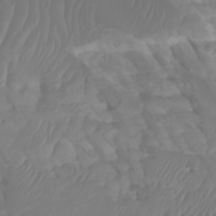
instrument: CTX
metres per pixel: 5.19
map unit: Htu
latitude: -6.3495
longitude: -69.7449
